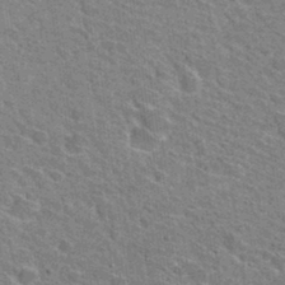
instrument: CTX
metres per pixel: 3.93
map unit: Hto
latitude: 31.1592
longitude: -44.4034
